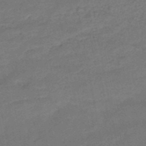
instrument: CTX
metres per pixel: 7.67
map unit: HNb
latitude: -51.3699
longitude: -39.3671
